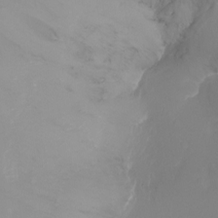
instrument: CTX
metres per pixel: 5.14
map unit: Ht
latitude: -17.6722
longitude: -43.8017
